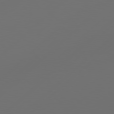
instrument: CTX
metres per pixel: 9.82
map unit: Hpe
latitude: 78.1767
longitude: 173.5588
